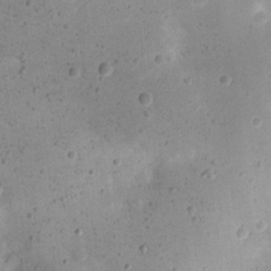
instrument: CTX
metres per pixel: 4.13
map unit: eHh
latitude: 20.8569
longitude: -63.7828
